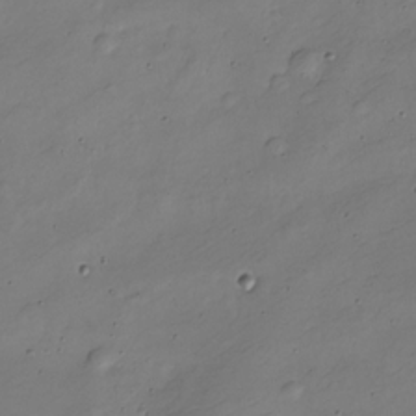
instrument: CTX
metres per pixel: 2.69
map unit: Nve
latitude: -25.9367
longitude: 106.4818
